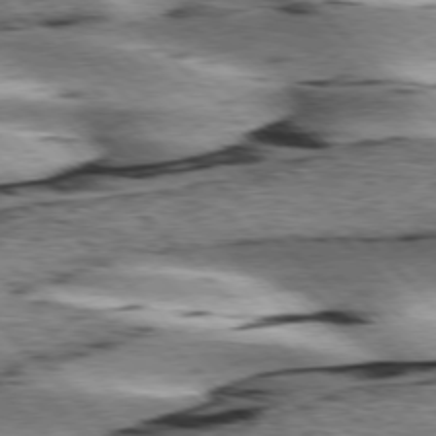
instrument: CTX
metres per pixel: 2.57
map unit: lApd
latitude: 76.3089
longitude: -79.1026
